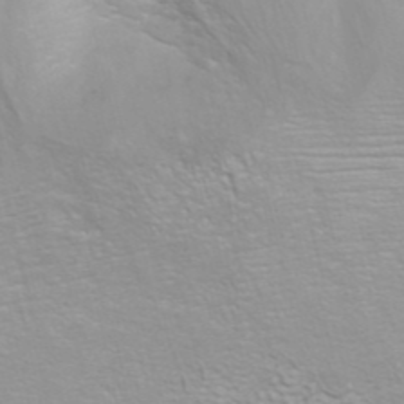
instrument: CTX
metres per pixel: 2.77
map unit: ANa
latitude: 40.0822
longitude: 22.8408
